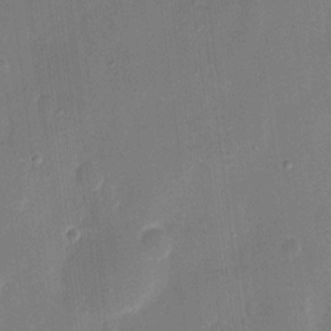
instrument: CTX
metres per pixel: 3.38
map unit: eHh
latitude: 8.3656
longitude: -68.7435
